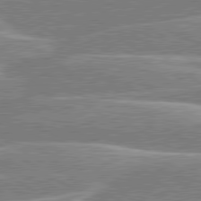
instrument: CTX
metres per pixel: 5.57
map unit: lApd
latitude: 80.3089
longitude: -130.5924
